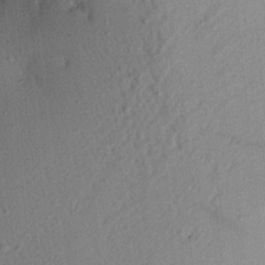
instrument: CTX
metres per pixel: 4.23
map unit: Aa
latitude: 21.7450
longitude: -147.5938
